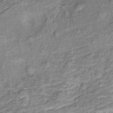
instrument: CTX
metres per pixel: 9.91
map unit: Ht
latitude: 10.3090
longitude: -39.1781
